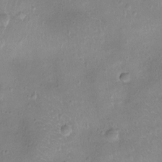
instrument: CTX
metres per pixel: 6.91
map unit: Ht
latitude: -8.4629
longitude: -21.0648
